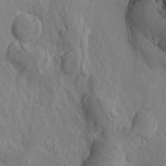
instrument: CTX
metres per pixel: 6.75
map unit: Htu
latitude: 0.4979
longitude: 175.3698
